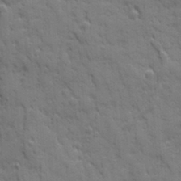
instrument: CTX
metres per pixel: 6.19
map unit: Ave
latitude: 19.7638
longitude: -133.2726
